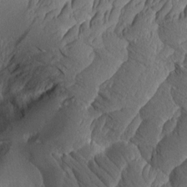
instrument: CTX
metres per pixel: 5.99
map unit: Aa
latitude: 8.6869
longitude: -130.8191
